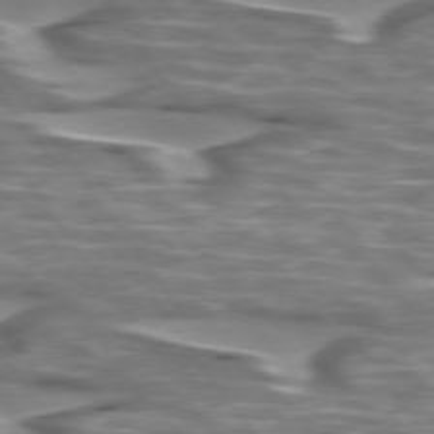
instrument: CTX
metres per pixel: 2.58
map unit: lApd
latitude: 74.7057
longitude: -57.8961
